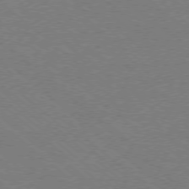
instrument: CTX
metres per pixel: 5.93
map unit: Ap
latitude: -78.0283
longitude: -83.9339
